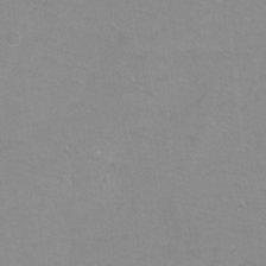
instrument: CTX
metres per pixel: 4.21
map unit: Ht
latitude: -9.0108
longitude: -35.8016
